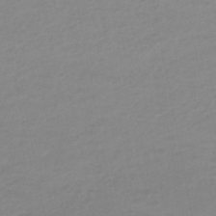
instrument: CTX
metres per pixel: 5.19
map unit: eHb
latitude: -46.4440
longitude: 89.0864
